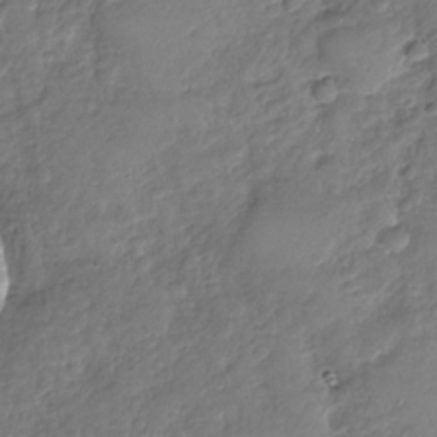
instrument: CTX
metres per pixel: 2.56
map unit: Nhu
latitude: -31.3132
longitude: -60.9702
